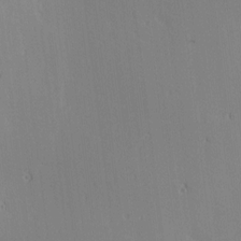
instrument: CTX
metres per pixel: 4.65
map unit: lAa
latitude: 12.0444
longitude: -107.6316
